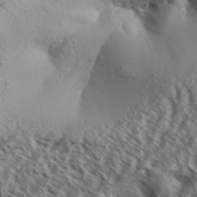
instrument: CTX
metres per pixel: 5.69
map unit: Aa
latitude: 33.7261
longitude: -138.5168
